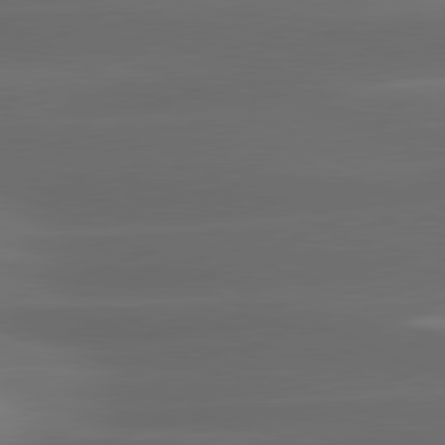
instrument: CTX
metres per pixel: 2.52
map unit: lApd
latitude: 81.2159
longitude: -143.2159
